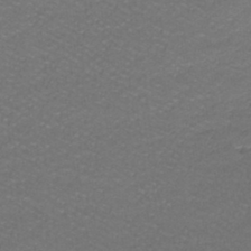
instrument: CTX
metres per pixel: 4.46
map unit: lHb
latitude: -42.7085
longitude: 58.1983
